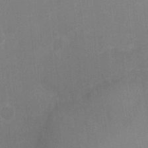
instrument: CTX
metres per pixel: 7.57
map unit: Ht
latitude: -0.1984
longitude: -17.4804
